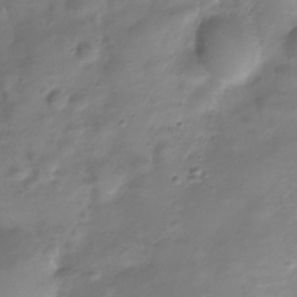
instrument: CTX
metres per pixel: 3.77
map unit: HNhu
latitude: -21.8422
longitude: 84.5384
